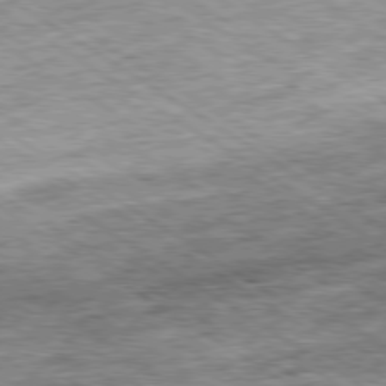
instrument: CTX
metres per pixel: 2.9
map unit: Ap
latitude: -79.7477
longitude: -74.8947
